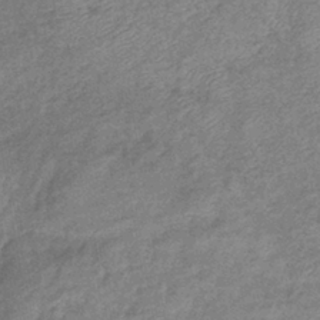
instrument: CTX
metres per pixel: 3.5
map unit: eHb
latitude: -39.3132
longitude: 80.2173
